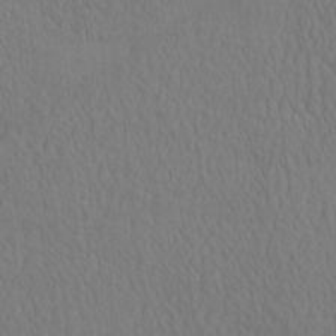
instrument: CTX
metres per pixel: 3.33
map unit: eHh
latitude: -2.9919
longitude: 15.7667
